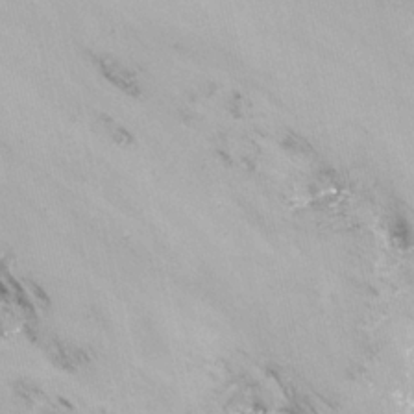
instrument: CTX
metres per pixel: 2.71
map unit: Nhu
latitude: -15.7856
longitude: -52.8002
